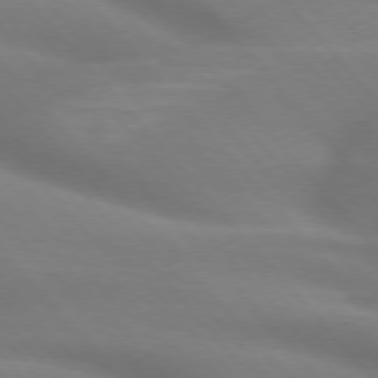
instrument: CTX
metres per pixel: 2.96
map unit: lApd
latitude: 74.8758
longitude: -60.8380
